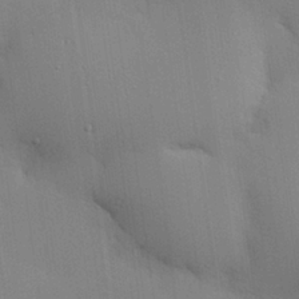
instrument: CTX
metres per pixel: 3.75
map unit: Hve
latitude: 25.9528
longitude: -90.3845
